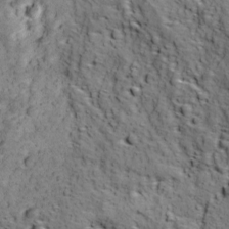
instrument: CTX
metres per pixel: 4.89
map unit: Ave
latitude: 11.7828
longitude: -105.2915
